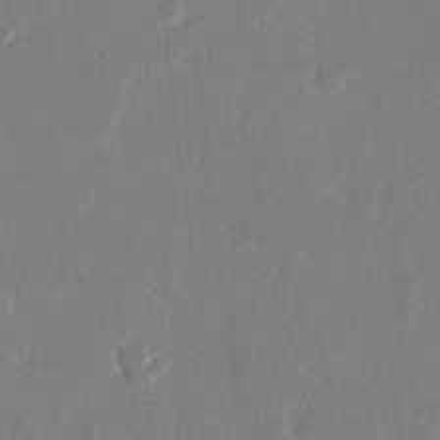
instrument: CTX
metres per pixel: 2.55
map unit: eHh
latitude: 14.8191
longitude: -70.2333
